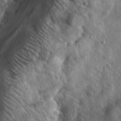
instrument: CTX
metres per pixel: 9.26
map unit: eHh
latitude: 32.9514
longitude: -80.2900
